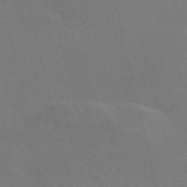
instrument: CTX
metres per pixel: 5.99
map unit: Nve
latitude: -58.2361
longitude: 63.5588
